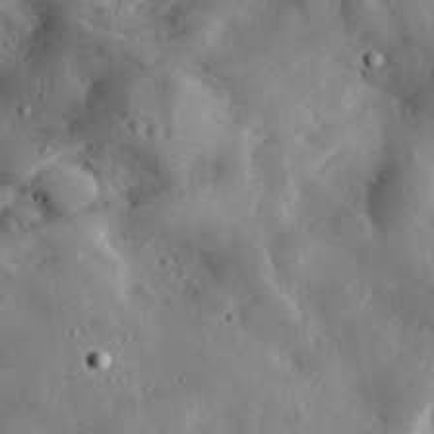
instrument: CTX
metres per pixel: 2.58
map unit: lHvf
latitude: 32.9892
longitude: -83.9528
